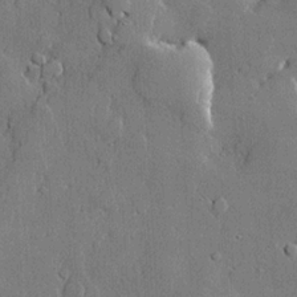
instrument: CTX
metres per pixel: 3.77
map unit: lHvf
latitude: 20.9703
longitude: 145.9178
